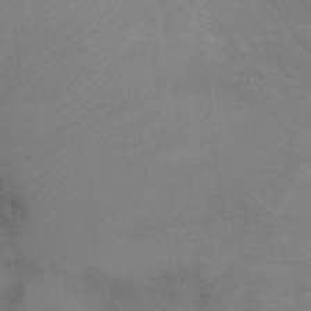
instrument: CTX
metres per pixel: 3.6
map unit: Hto
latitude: 11.9906
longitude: -35.8205
